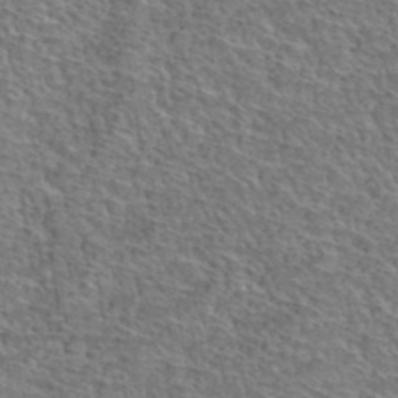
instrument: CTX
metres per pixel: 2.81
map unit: Hto
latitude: 38.1578
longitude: -44.8569
